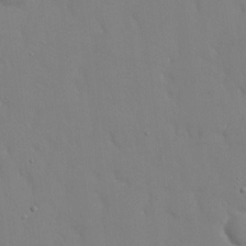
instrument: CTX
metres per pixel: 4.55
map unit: eHh
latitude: 15.0837
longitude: -71.3293
